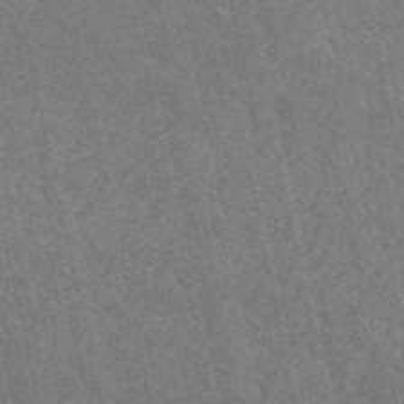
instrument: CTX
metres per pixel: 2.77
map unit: HNb
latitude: -52.8785
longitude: -38.3278
